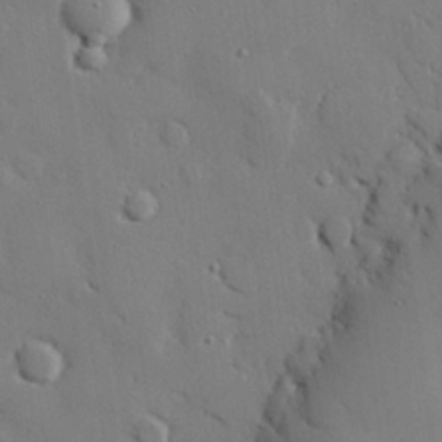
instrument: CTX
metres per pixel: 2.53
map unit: eHh
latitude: 27.6127
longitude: -81.3104
